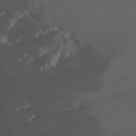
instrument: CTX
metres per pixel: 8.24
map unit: Nhu
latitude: -8.5007
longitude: -82.8380
